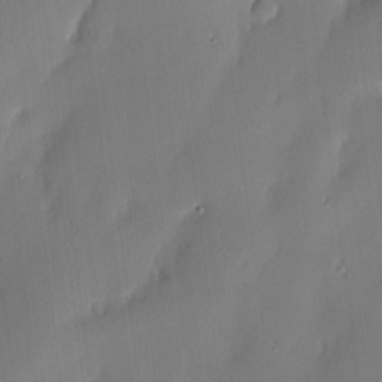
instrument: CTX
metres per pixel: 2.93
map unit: eHh
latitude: 3.3859
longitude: -76.5356
